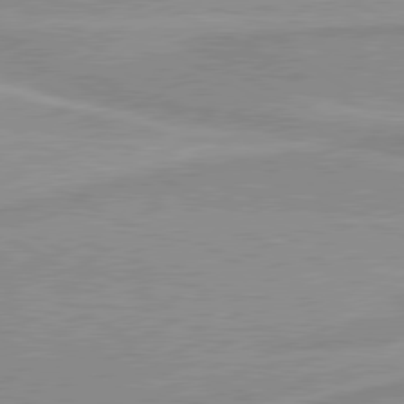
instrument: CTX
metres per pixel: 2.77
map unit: lApd
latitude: 80.1956
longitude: 170.8975
